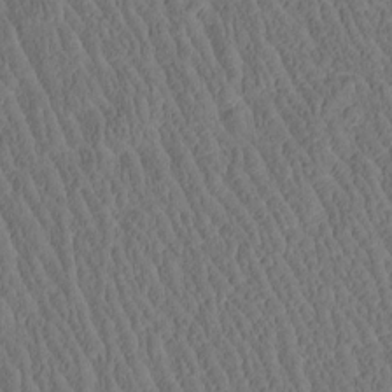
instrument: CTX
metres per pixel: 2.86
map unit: Htu
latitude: -3.8611
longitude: 175.0486
